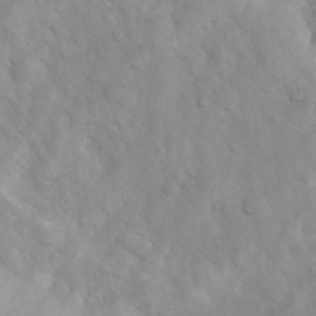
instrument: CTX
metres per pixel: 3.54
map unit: Ht
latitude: 3.4237
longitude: -26.7813
